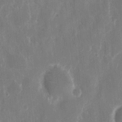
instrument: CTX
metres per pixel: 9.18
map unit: eHh
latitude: 8.1389
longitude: -69.6694
